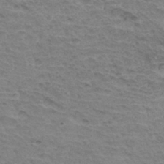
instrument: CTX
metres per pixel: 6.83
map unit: Hto
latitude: 34.2522
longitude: -45.5749
